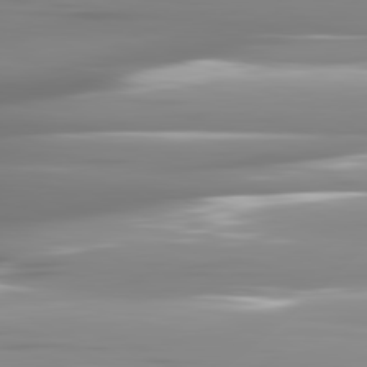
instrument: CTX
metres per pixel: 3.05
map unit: lApd
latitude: 81.7072
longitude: -141.4048
